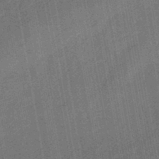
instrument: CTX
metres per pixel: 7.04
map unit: HNhu
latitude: -44.7463
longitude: 91.1809
